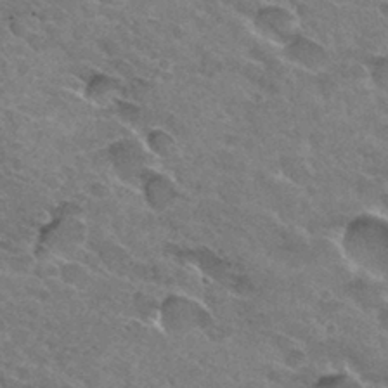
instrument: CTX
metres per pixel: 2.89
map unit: Hto
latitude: 31.9151
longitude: -45.6694
